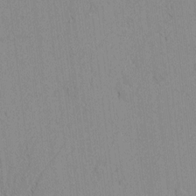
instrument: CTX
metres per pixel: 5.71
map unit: Nhu
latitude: -4.9352
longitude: -149.6883
